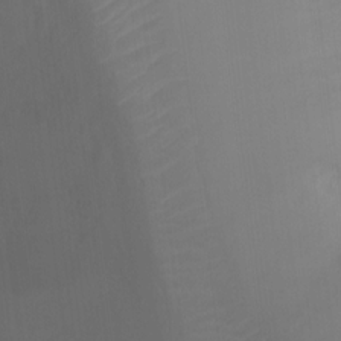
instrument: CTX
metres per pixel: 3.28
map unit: Ht
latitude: -10.3495
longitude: -29.3293
